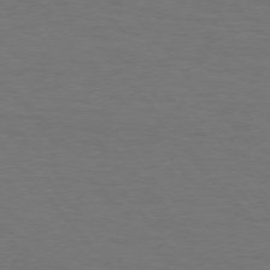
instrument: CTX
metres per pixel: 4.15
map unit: Hpe
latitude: 75.4615
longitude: -132.1956
